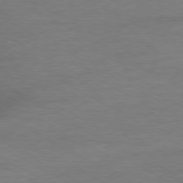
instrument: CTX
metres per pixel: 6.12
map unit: Ap
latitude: -80.4629
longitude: -86.6679
